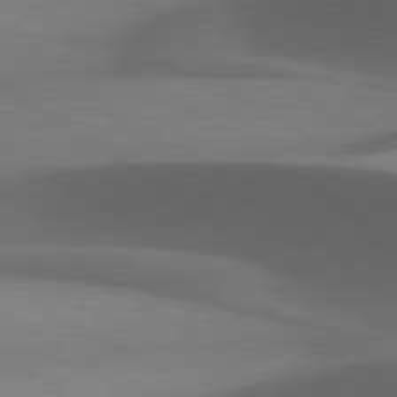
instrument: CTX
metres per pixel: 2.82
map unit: lApd
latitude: 79.2159
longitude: -50.1011
